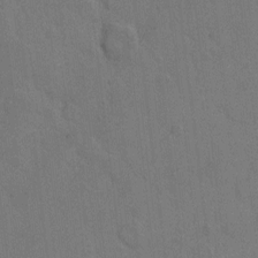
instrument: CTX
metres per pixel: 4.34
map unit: Hto
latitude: 7.3293
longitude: -62.6680
